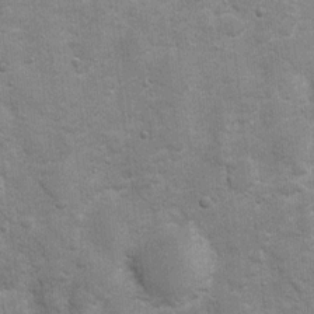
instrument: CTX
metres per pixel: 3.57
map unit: Ht
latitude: 4.2333
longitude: -22.5735
